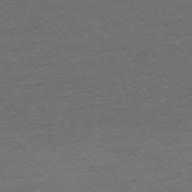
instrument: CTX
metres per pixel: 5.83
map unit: Ap
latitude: -76.8975
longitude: -83.4048
